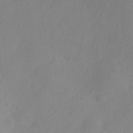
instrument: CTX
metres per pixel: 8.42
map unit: Nve
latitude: -21.7855
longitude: 106.9731
